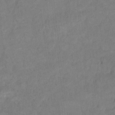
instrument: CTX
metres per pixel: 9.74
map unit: Ht
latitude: 5.9528
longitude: -36.1956
